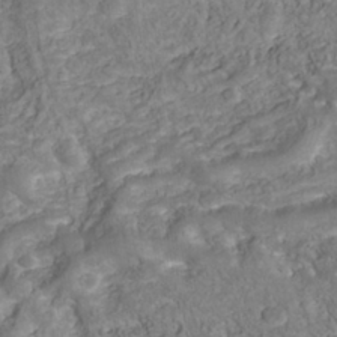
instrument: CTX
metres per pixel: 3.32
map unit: Nhu
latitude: -40.1039
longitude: -85.3860
